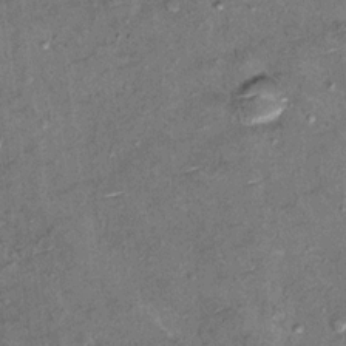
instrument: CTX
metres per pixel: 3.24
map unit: Hto
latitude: 11.0836
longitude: -36.6301
